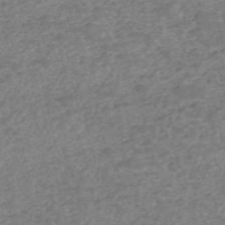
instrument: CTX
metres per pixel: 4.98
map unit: eHh
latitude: -55.1998
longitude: -90.4412
